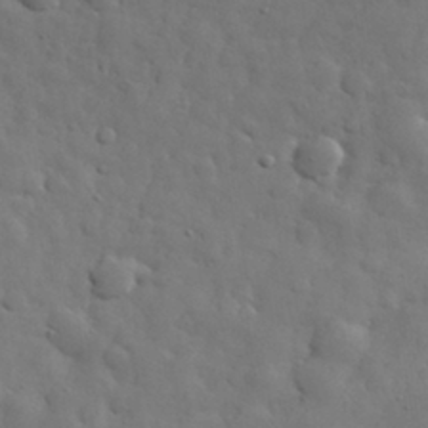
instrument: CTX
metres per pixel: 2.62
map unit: eHh
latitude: 31.1592
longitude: -69.2348
